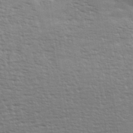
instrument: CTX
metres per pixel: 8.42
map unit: eHh
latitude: 36.4412
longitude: -133.1970
